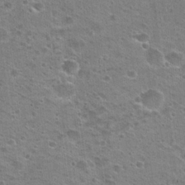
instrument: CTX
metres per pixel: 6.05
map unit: Hto
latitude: 22.9325
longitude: -49.1970
